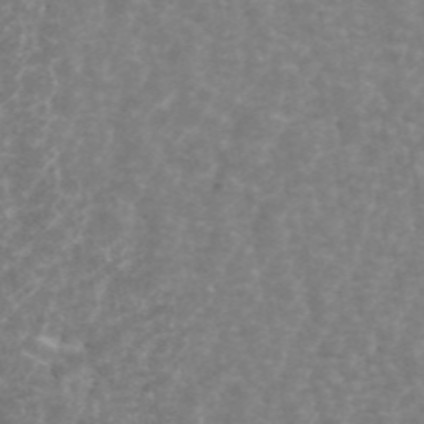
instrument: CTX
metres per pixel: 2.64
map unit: ANa
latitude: 44.8002
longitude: 26.5762
